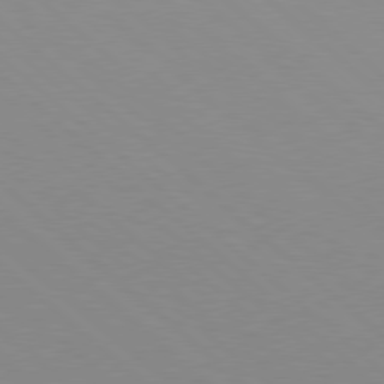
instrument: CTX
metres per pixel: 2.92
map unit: Hpe
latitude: 78.1011
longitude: -176.4034
